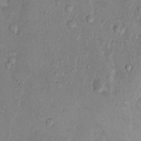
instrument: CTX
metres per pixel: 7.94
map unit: Hto
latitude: 9.8017
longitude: -58.6113
